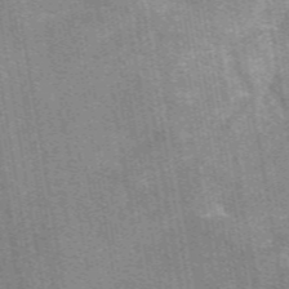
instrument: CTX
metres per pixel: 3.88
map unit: eAb
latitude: 49.5182
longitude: 116.1794
